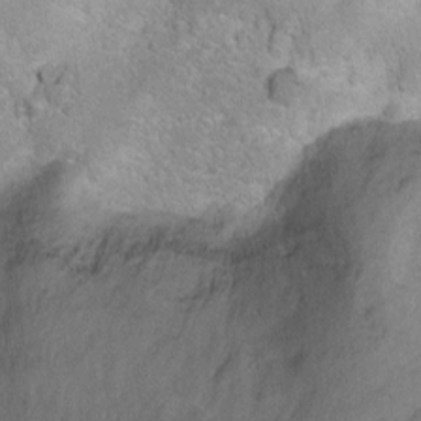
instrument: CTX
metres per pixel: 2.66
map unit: Ht
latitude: -2.3873
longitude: -26.8002
